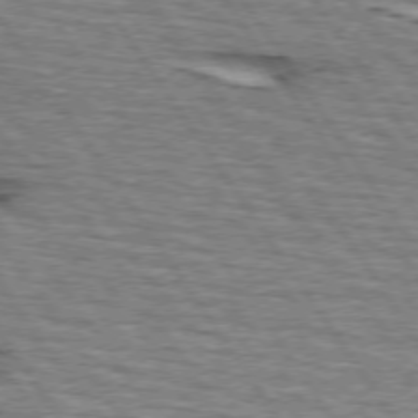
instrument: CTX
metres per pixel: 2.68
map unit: lApd
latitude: 74.0255
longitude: -73.2348
